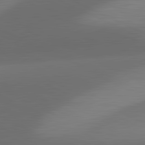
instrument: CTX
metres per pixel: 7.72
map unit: lApd
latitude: 81.4615
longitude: 131.4265
